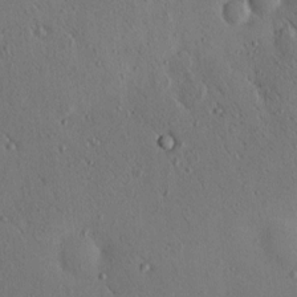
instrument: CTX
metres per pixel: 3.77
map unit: eHh
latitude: -0.3118
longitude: 18.6330
